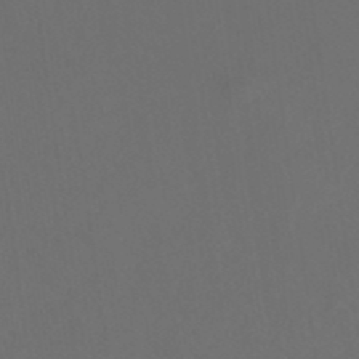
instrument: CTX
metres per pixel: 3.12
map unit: ANa
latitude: 39.7072
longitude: 20.8786
